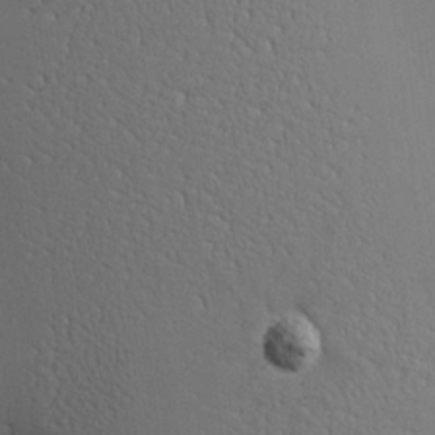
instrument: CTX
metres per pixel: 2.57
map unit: Nve
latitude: -8.9731
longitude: 174.0283
